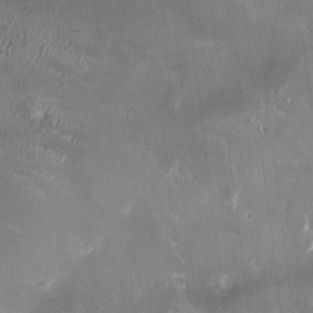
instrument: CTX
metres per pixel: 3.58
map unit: HNhu
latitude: 0.4979
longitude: -2.8191
